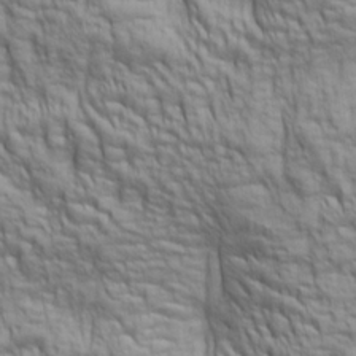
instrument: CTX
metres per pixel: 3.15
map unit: lAa
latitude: 6.4790
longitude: -115.6127
